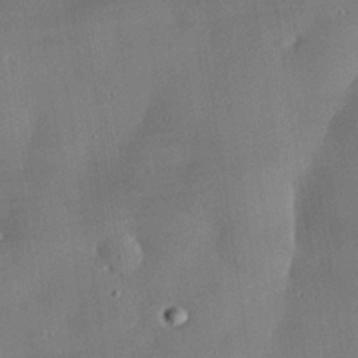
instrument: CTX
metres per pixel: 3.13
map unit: eHh
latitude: 29.9528
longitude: -82.3278
